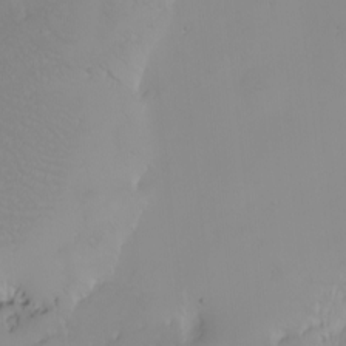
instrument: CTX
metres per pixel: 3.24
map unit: Nhu
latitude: -4.2172
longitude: -84.7435
